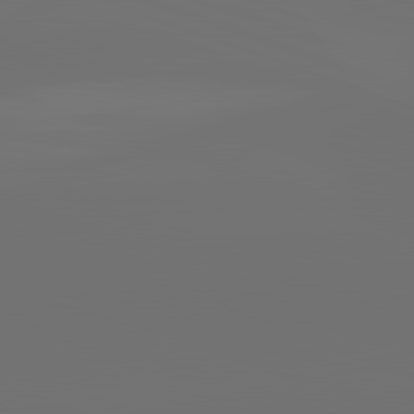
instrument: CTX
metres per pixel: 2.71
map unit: lApd
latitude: 82.0633
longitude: -160.8380
